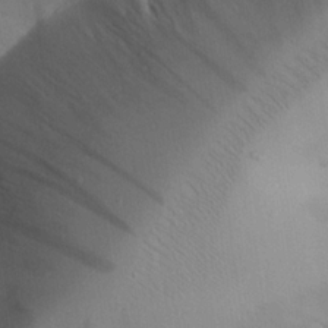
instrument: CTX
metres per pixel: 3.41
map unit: Aa
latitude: 24.5356
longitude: -128.1578
